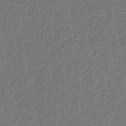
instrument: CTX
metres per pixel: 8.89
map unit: lHb
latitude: -42.7274
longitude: 60.9353
